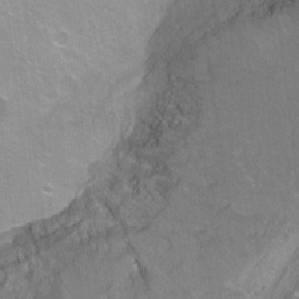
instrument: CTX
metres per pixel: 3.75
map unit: Ht
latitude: -9.8422
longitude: -38.4979
